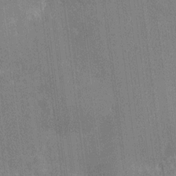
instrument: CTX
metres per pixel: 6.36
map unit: HNhu
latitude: 7.5371
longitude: -5.5560
